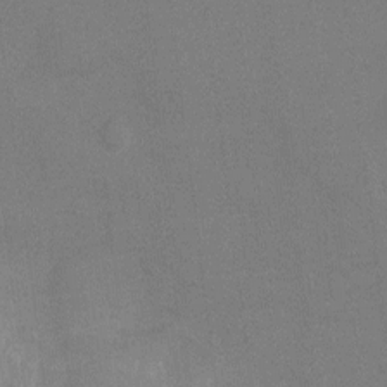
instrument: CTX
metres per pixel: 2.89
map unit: Ht
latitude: -3.2942
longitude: -19.8016
